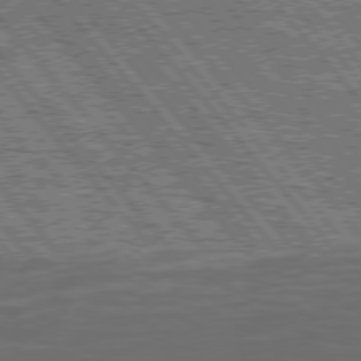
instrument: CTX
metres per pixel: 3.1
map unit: Hpe
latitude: 75.3482
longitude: -126.1956
